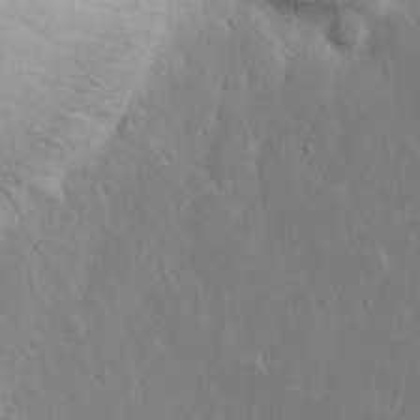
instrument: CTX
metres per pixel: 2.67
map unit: eHh
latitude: 15.5183
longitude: -71.6694
